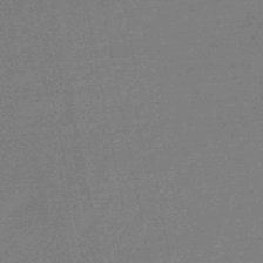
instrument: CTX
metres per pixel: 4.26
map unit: eHb
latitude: -46.8786
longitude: 80.4629
